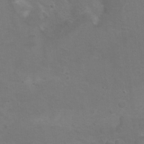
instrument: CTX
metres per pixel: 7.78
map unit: Hto
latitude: 8.9325
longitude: -30.8947
